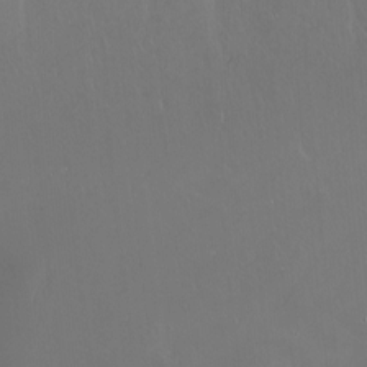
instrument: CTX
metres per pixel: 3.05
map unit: Nhu
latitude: -6.1228
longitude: -90.9325
